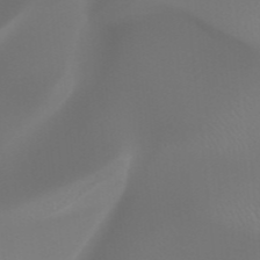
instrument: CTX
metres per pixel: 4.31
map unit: HNhu
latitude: -47.8044
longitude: 30.6329
